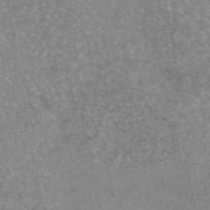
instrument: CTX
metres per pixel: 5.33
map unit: eAb
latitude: 45.5749
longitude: 104.8030
